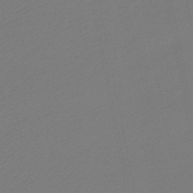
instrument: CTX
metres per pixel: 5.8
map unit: lHb
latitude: -46.5196
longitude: 67.3132
